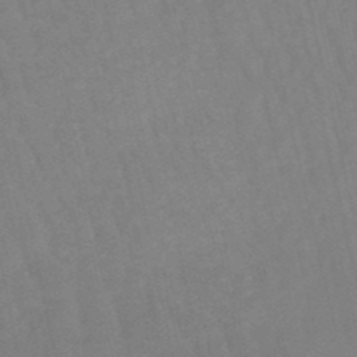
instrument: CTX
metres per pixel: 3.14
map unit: lHb
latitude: -49.5022
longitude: 76.0472
